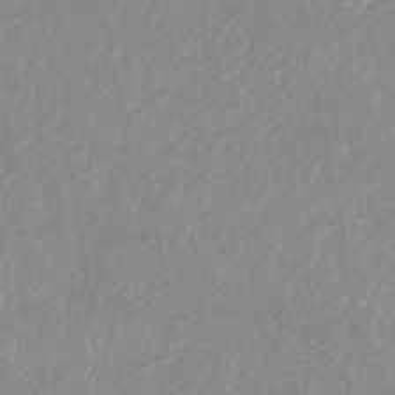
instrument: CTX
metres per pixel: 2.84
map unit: HNhu
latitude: -46.7085
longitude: 97.7667
